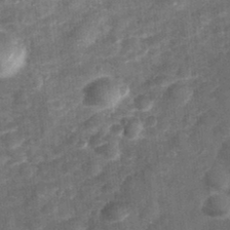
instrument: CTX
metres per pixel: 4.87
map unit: Hve
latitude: 32.8947
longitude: 151.5210
